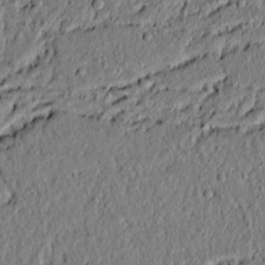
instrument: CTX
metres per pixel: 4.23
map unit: lAvf
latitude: 6.6679
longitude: 167.3699
